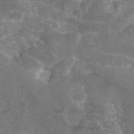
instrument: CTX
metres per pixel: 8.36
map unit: eAb
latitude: 45.9339
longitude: 120.4629
